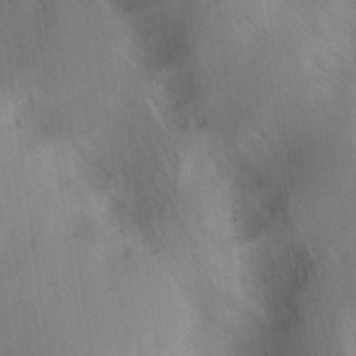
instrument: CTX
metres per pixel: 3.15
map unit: lAa
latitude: 17.6883
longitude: -138.4223
